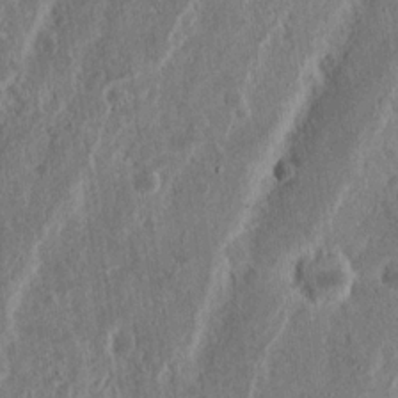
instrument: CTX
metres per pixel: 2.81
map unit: Nhu
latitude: 15.0270
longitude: -74.2145
